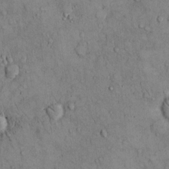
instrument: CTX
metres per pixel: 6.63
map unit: Hto
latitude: 11.3671
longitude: -59.8961
